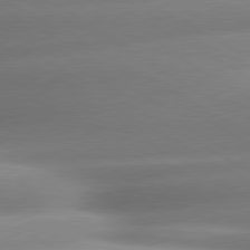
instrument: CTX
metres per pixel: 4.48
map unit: lApd
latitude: 80.0822
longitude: -158.3845
